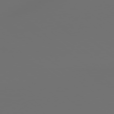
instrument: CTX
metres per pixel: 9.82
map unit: lApd
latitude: 79.1214
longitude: 177.4832
